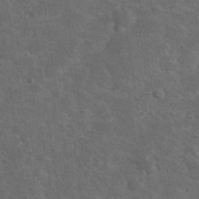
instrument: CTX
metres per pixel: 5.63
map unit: eHh
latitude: 37.6127
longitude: -66.6679
